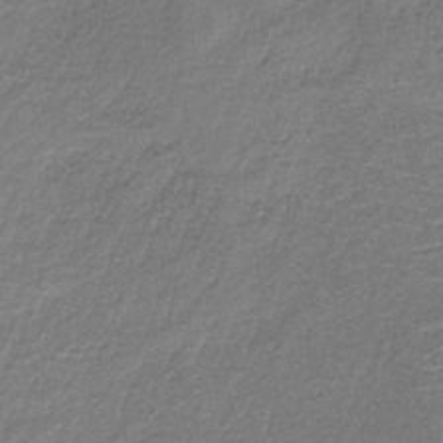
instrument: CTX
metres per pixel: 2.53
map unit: HNb
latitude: -34.2550
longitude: 63.2942
